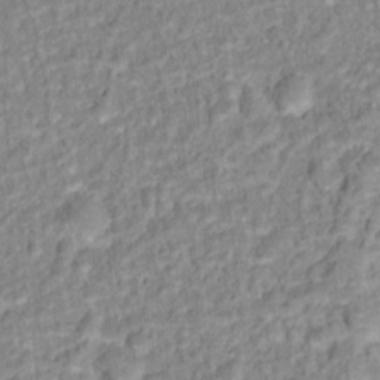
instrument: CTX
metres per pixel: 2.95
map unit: Hto
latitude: 16.5357
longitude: -37.0837
